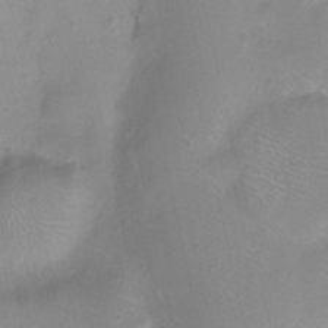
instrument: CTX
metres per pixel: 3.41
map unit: Nhu
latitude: 1.5371
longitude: -15.8962
